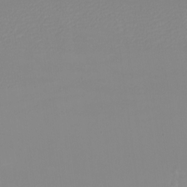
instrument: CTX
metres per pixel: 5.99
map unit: eHh
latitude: -5.9178
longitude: -82.8002
